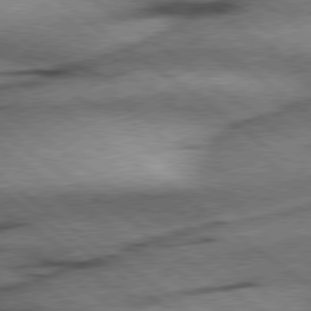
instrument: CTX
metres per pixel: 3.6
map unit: Hpe
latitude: 78.4223
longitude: -155.3293
